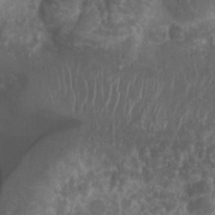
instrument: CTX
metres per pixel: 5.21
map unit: Nhu
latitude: 7.1214
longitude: -21.0080
